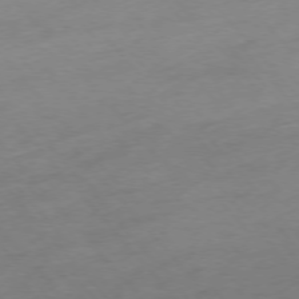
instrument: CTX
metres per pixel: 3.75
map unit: Hpe
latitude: -76.1606
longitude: -14.8002
